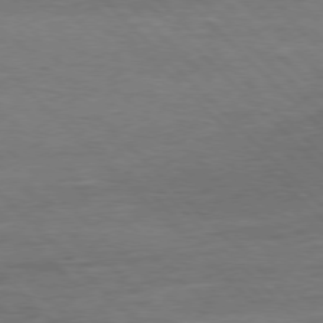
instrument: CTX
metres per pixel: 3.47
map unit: Hpe
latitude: -77.6533
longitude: 14.8408
